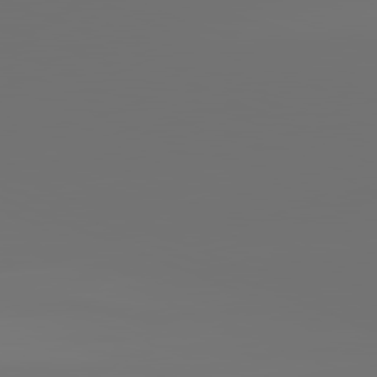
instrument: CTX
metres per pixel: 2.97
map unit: lApd
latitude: 82.0822
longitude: -152.7435
